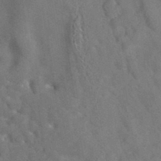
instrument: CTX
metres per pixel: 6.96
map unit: eAb
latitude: 34.5734
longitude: 111.1998
